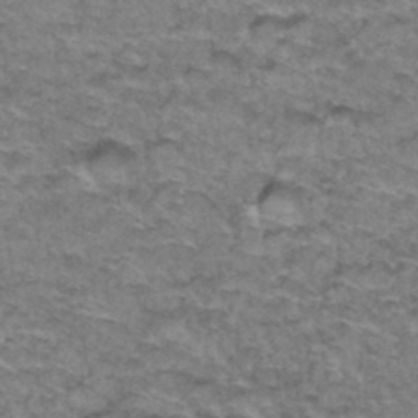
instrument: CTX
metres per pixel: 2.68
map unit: Hto
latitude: 36.8380
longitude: -42.6491
